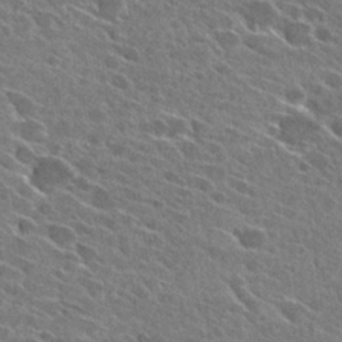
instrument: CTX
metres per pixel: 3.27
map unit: Hto
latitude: 27.7261
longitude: -43.2726
